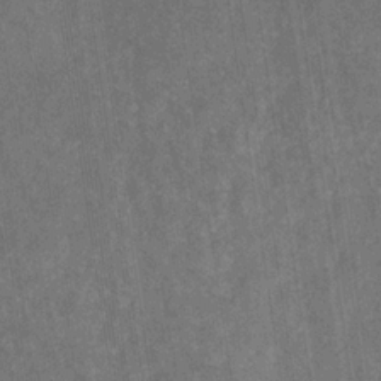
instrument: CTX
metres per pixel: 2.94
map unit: eHb
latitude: -29.7289
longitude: 69.5210
